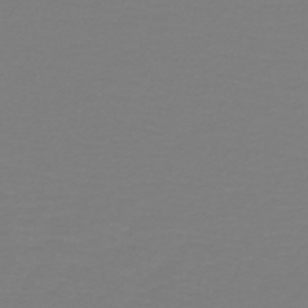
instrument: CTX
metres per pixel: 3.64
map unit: lHb
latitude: -46.2550
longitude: 72.2361
